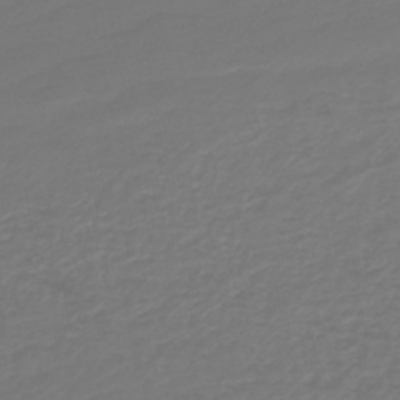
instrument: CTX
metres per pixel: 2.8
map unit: HNb
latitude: -47.1431
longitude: 55.0676
